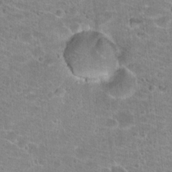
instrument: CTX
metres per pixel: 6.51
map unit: Hto
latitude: 21.2348
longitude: -42.4601
